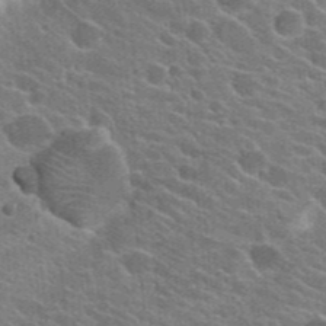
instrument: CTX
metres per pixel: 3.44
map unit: Hto
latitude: 24.0255
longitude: -36.6680
